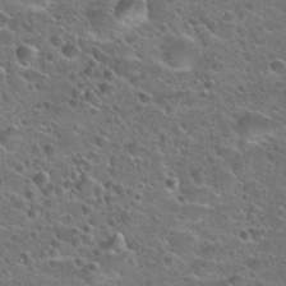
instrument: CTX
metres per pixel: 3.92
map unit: Hto
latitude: 23.8016
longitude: -49.9150
